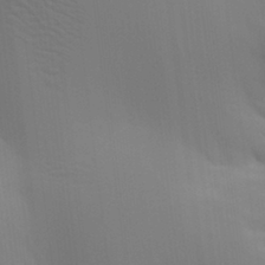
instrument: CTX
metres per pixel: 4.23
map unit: Aa
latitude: 27.0648
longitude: -131.3293
